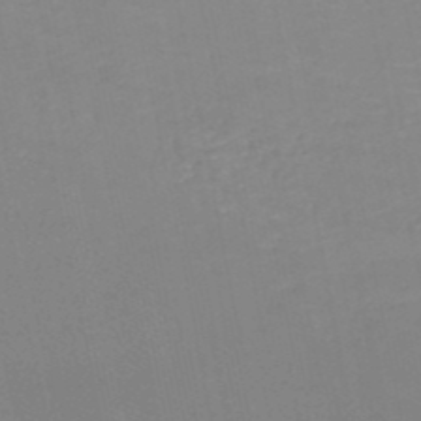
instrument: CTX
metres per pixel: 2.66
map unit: HNb
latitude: -49.9178
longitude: -47.8584
